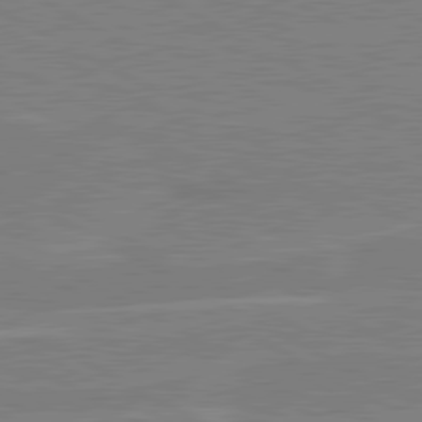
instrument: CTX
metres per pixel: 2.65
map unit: lApd
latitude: 80.6679
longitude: 121.6722
